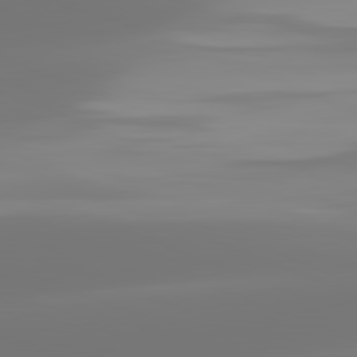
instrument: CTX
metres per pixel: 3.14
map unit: lApd
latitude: 81.9717
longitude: -150.7246
